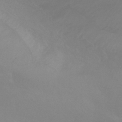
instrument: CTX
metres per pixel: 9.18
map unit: HNhu
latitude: -41.3321
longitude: 93.6911
